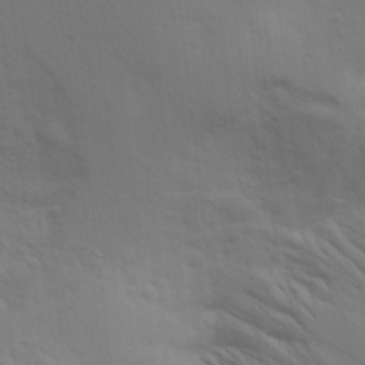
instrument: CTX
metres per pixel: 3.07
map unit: Aa
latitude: 28.7624
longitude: -144.6679
